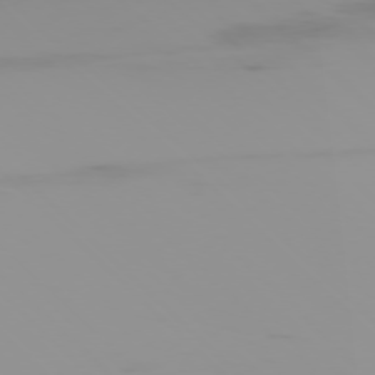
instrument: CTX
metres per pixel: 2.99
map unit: Ap
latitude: -76.7085
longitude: -74.9892
